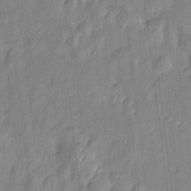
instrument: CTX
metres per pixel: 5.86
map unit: Htu
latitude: -6.5762
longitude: 175.3698
